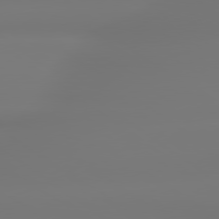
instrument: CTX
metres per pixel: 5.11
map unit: lApd
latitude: 79.3293
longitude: -136.5357
